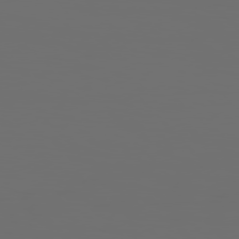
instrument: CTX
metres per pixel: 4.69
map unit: Hpe
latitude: 76.8002
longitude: -140.4223
